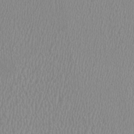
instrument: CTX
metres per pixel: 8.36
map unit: HNhu
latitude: -0.1417
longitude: -0.8191
